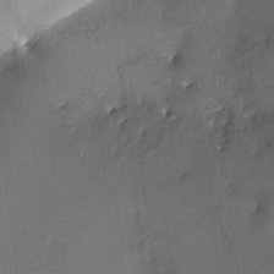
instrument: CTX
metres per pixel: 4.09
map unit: HNhu
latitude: 7.4804
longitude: 8.1606
